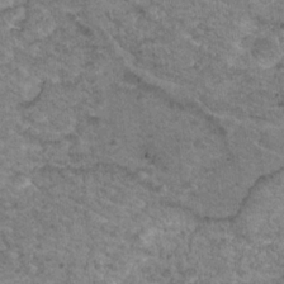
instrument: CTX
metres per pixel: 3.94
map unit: Nhu
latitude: 17.1781
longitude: -31.2159
